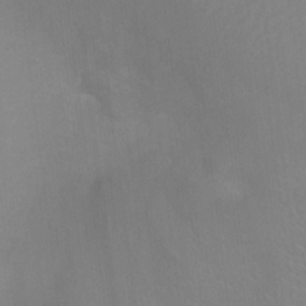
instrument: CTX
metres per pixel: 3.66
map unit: Ht
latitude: -3.4643
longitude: -17.3293
